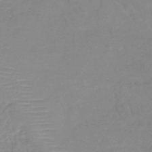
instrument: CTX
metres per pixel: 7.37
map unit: lHb
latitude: -40.2550
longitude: 70.3495
